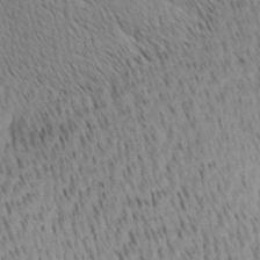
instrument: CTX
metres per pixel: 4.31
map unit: Ave
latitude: 11.0270
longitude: -107.4237
